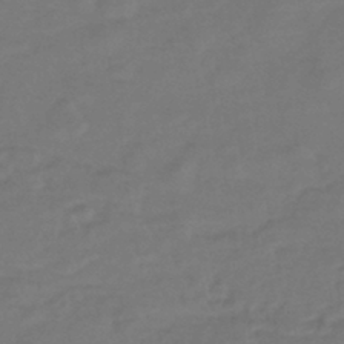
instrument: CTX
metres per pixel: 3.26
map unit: eHb
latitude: -43.6910
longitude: 86.4251
